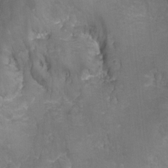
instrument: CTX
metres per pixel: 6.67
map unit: Hto
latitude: 4.7624
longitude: -32.5357
